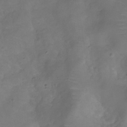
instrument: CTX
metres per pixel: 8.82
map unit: Hve
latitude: -31.0297
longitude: 95.4265
